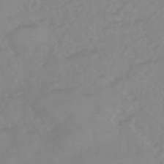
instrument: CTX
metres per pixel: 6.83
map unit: eHb
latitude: -44.9542
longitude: 84.3495
